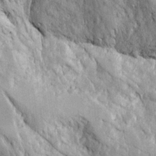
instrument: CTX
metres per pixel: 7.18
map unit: Ave
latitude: 23.2726
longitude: -133.6316
